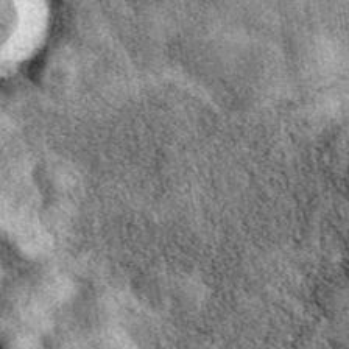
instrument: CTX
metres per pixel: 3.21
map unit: eAb
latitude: 39.9339
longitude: 110.7085
